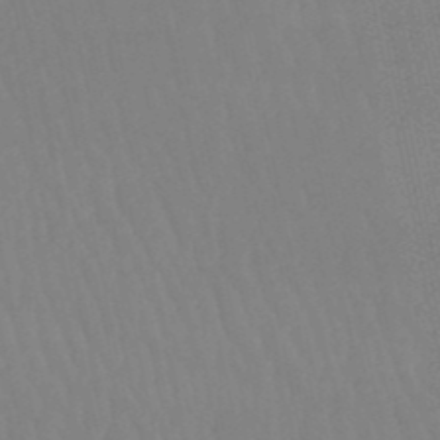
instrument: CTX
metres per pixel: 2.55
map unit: eHb
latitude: -50.1039
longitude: 69.2753
